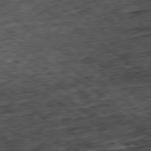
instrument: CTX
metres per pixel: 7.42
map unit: Hpe
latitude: -80.3118
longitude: 21.6910
